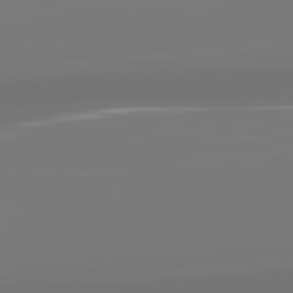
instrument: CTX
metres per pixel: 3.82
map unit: lApd
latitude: 83.3292
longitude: -131.8017
